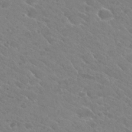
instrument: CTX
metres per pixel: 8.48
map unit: Hto
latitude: 26.6869
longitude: -36.0255
